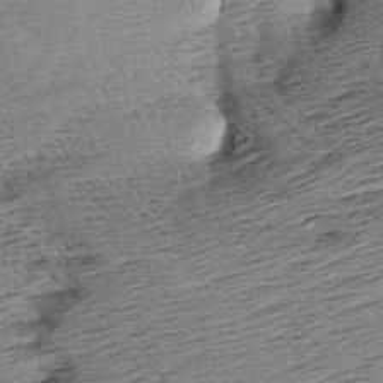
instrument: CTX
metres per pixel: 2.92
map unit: Aa
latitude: 8.1011
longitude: -139.9906
